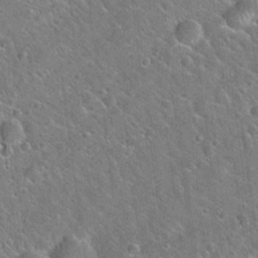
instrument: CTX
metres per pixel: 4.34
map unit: Hto
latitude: 22.0633
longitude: -51.2348
